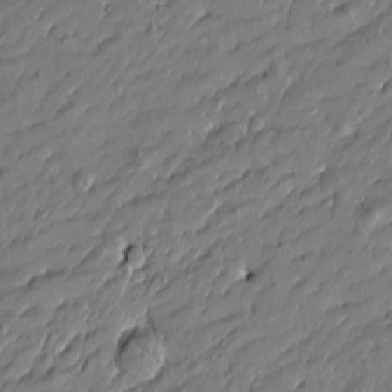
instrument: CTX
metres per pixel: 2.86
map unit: Htu
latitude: -6.7841
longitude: 177.6722
